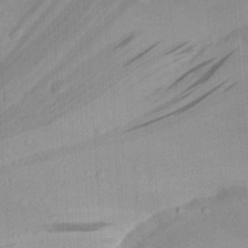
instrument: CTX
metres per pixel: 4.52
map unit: Aa
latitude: 29.5560
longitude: -132.8191
